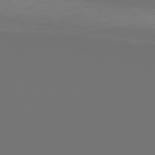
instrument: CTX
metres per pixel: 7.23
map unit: Hpe
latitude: 76.1955
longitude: -141.9339
